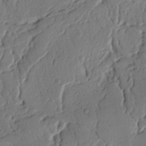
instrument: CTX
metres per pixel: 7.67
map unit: Nhu
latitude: 15.0459
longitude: -78.7435
